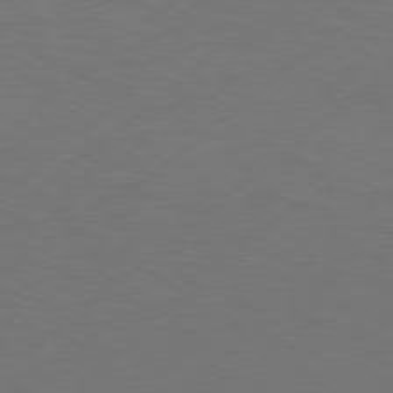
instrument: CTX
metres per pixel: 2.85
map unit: Hpe
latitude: 75.9150
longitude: -131.0459
